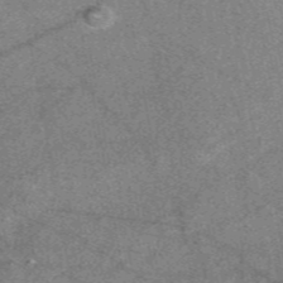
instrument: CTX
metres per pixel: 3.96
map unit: eAb
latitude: 48.1389
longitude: 111.9178
